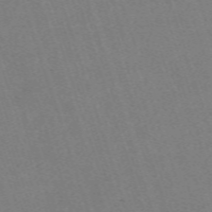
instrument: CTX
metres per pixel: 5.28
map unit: eHh
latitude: -63.3698
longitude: 50.0472
